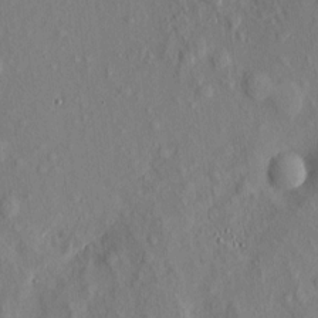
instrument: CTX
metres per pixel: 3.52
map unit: eHh
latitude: 5.5371
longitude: -73.4238
